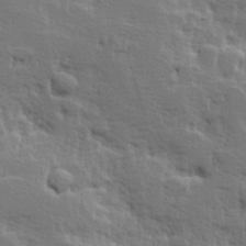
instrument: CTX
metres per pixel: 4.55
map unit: Hve
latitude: 25.4615
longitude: 144.7085
